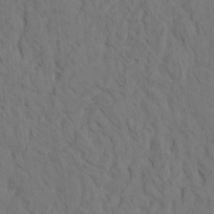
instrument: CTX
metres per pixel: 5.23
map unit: eHh
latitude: -1.2943
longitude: 17.9178
